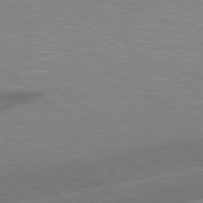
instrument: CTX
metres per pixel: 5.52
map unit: Hpe
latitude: 79.1592
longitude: -153.4238
